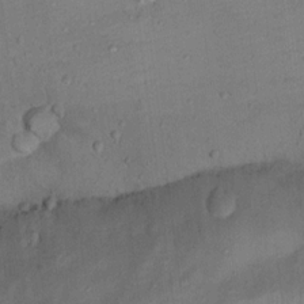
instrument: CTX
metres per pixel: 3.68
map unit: Ht
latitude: 13.0837
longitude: -39.1025
